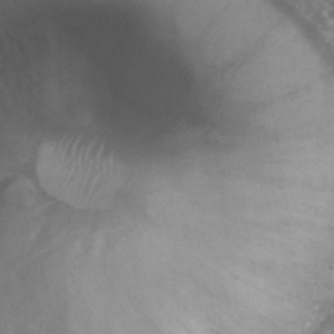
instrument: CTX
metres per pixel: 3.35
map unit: Hto
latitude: 33.7261
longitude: -43.4238
